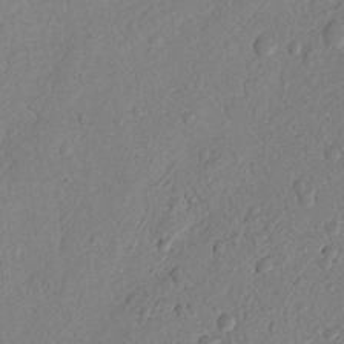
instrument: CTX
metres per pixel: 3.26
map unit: Nhu
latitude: 19.4426
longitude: -77.0080
